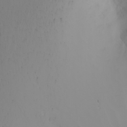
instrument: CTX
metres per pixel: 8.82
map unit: Nhu
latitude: -5.0297
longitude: -91.4615
